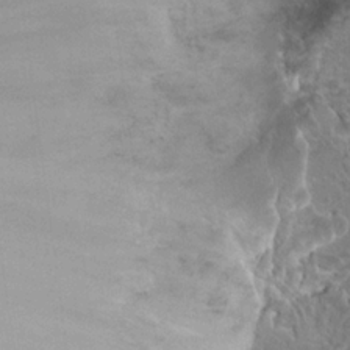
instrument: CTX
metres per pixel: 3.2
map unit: Hto
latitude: 19.3859
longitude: -41.9906
